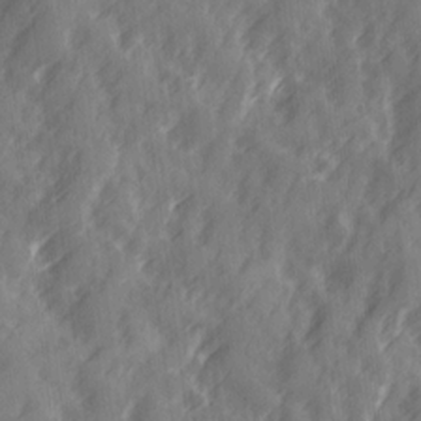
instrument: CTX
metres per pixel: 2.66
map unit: Ave
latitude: 19.4804
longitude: -131.8773
